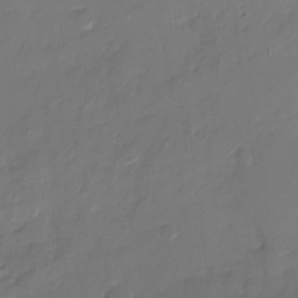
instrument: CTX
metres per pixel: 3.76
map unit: Nhu
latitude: -16.8030
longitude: -57.2725
